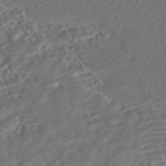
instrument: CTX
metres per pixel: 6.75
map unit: HNhu
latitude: -43.8611
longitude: 100.4251
